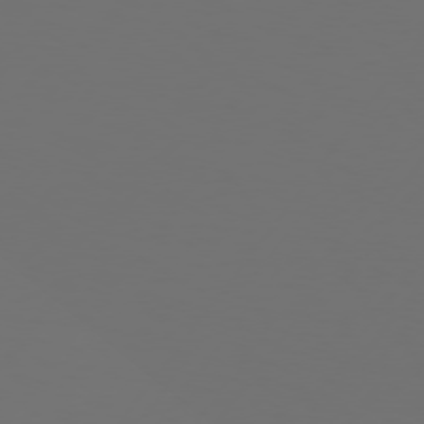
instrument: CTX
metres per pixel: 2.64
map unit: Hpe
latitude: 75.1403
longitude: -129.9339
